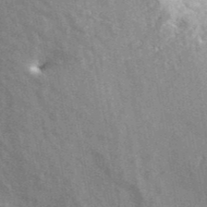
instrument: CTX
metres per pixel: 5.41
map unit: ANa
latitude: 43.7072
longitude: 45.6722
